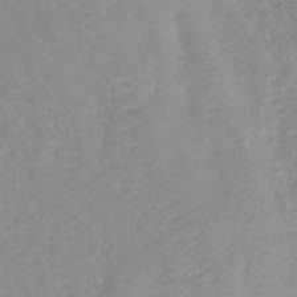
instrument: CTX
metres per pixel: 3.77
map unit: lHb
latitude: -44.5574
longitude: 79.0486
